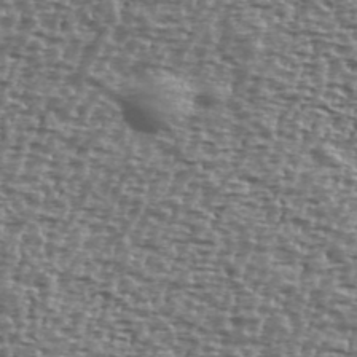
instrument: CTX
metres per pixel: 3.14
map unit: Ave
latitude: 40.4034
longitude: -111.8584
